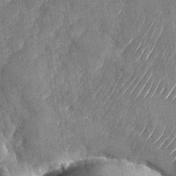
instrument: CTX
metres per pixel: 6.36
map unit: Nhu
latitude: -27.4265
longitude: -62.5357
